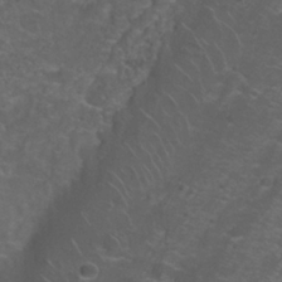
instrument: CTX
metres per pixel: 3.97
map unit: Nhu
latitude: 27.5371
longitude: -61.0269
